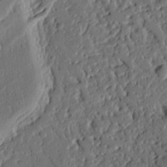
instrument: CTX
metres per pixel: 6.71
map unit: Ht
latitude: 9.7261
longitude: -78.2901
